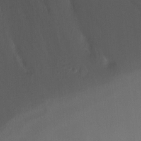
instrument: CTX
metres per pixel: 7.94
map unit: Ht
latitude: -9.7855
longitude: -37.2348
